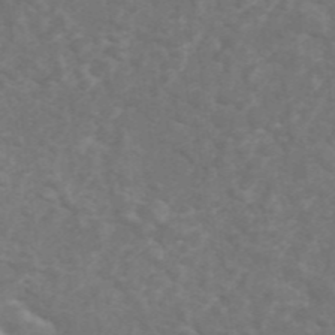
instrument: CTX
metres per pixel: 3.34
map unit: ANa
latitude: 46.1578
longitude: 26.6329
